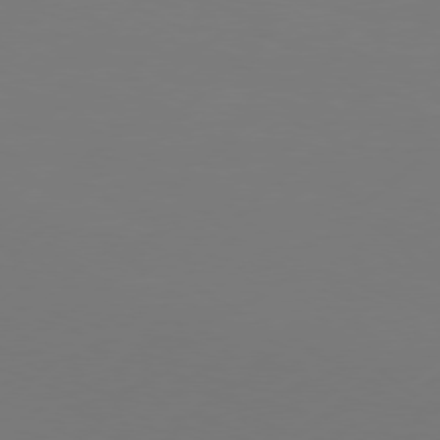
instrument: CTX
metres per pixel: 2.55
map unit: Hpe
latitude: 76.1389
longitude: -131.0081
